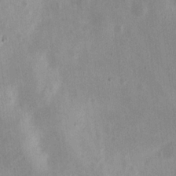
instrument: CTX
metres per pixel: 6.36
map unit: eHh
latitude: 20.7813
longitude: -70.5168
